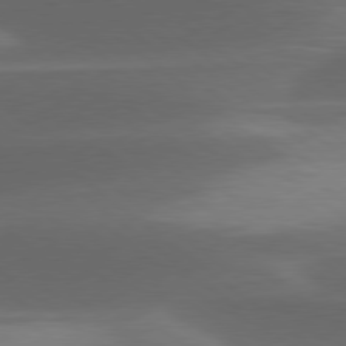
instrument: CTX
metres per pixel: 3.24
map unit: lApd
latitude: 78.7435
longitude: -48.6302
